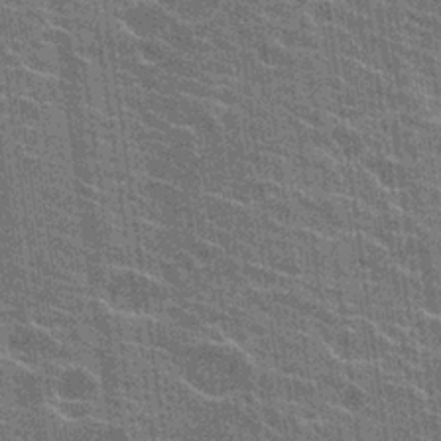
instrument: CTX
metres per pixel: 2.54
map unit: Hto
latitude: 22.6490
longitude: -40.6301
